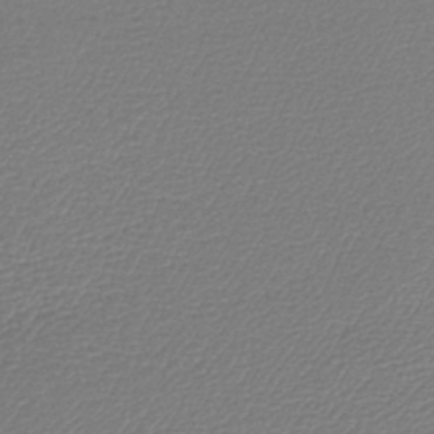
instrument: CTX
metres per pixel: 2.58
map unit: lHb
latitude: -41.5588
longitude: 61.6722
